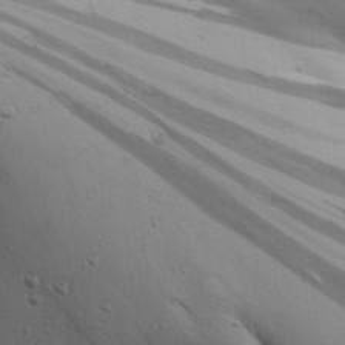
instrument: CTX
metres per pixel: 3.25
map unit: Ave
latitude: 22.1578
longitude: -137.4238
